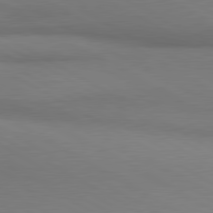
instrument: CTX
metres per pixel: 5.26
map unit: lApd
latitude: 80.7246
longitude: 155.7667
